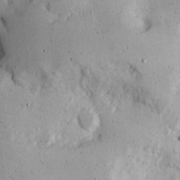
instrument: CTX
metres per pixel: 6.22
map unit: Ht
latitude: 14.0633
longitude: -74.1956
